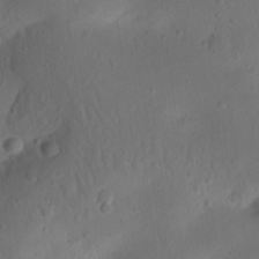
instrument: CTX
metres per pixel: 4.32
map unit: Nhu
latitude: 22.4979
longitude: -72.8569
